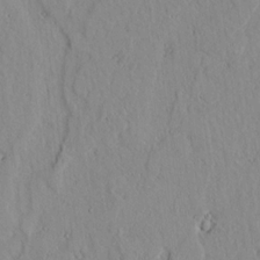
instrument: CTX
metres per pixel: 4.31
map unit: lAvf
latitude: 7.1970
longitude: 169.0486
